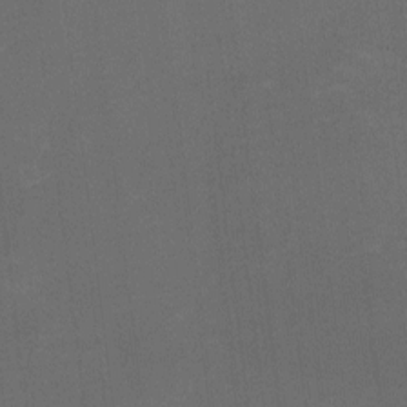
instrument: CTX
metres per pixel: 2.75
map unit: HNhu
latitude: -2.5951
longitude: -7.3860
